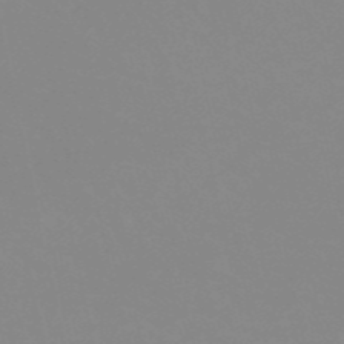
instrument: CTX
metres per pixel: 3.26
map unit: eHh
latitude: -53.3698
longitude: -25.1781
